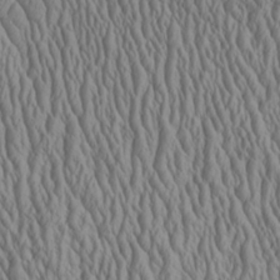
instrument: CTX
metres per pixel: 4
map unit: Aa
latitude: 25.8016
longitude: -135.8394
